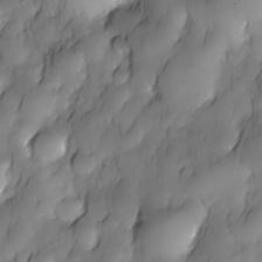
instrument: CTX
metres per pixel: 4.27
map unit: Nhe
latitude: -30.0472
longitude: -140.0255
